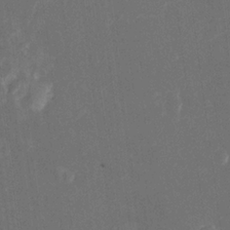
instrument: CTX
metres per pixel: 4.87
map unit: Htu
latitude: 1.1592
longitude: 147.3132
